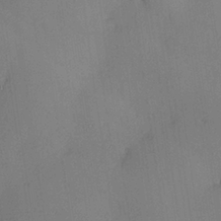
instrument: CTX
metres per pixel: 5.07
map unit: Hve
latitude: 26.4223
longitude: -91.1025
